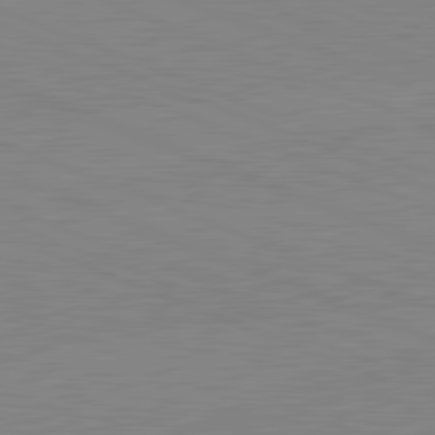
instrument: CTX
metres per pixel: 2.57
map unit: lApd
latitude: 81.8016
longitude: -157.9528
